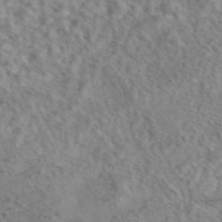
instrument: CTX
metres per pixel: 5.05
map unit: eAb
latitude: 42.9325
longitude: 108.1984
